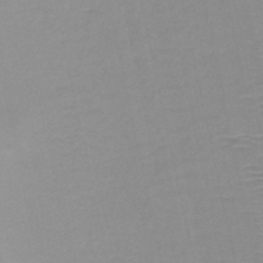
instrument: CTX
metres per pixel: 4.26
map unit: HNb
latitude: -46.4062
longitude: -41.4237
